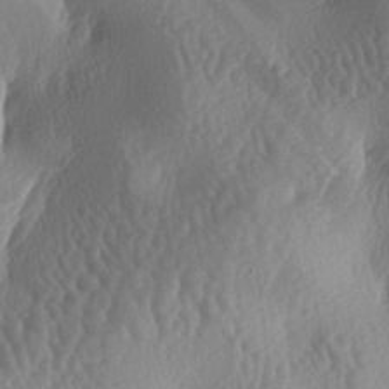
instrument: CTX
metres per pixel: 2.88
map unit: lAa
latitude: -6.6896
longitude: -128.3278
